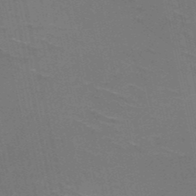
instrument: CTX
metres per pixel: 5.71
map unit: HNb
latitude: -51.2565
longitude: -42.3278
